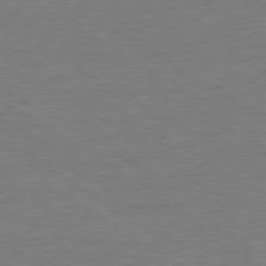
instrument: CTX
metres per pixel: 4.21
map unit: Ap
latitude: -80.1228
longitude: -87.6127
